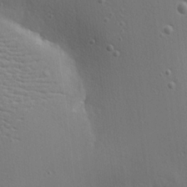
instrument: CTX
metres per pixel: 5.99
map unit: Nhu
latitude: 0.4034
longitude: -77.8394
